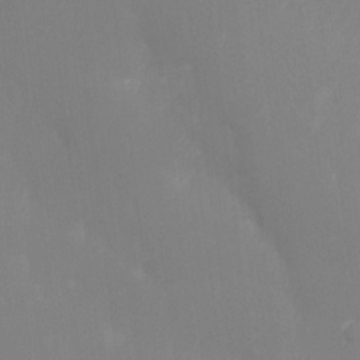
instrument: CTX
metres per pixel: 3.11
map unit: Ht
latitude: -5.7477
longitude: -25.4426
